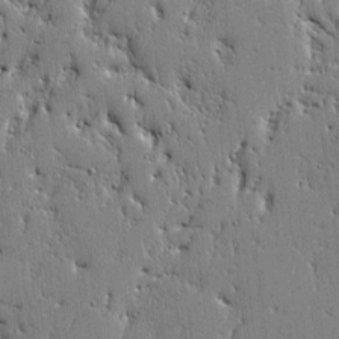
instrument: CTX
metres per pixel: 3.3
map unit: lAvf
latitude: -1.3510
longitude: -105.6883
